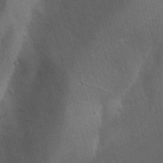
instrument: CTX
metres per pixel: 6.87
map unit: Ave
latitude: -8.9542
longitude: -121.2537
